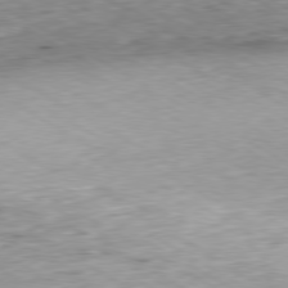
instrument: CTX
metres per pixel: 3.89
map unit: Hpe
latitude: -80.2173
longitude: 21.1998
